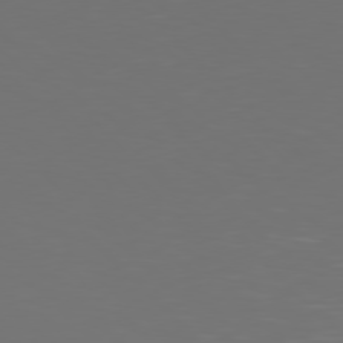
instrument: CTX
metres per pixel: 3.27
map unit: Hpe
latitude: 77.3859
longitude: -170.9514
